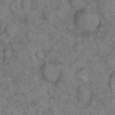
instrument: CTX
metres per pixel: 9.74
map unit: eHh
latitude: 15.3482
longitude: -64.3845
